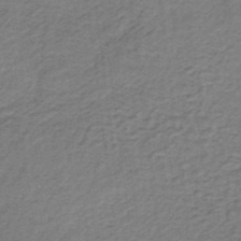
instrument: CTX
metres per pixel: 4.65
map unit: lHb
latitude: -36.7274
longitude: 60.4818
